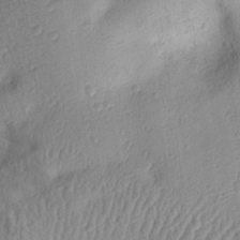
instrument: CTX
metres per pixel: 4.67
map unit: eHh
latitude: 25.9717
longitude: -76.3845
